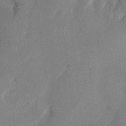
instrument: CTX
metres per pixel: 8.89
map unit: Aa
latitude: -7.7855
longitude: -72.1767
